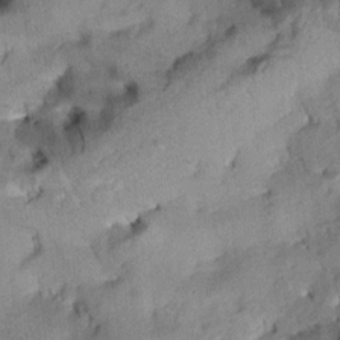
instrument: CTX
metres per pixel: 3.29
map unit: Aa
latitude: 10.7057
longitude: -143.2159
